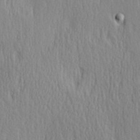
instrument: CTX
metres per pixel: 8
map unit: Hve
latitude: 23.5182
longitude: -97.2159
